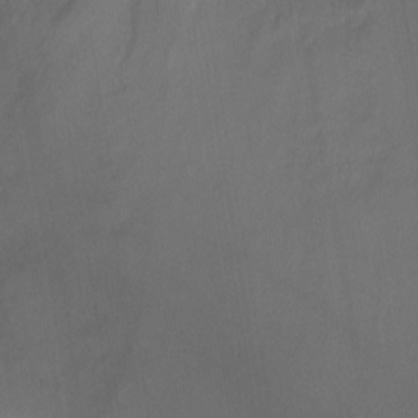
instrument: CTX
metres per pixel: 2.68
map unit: Ht
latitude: -0.5574
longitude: -17.1970
